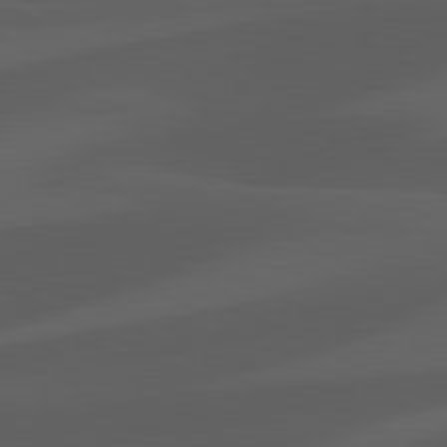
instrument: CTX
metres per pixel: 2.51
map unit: lApd
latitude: 81.4804
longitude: 123.9367
